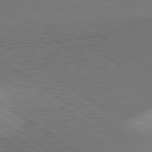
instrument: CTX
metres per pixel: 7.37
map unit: lApd
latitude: 81.8205
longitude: 140.9731
